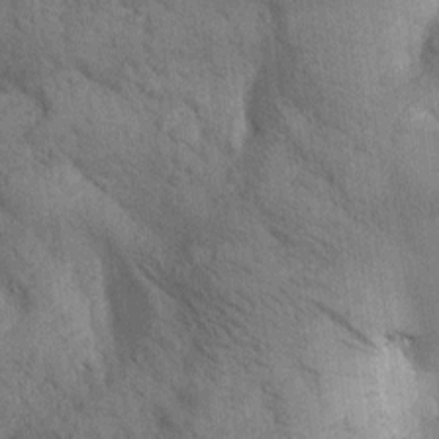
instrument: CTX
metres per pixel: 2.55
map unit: Htu
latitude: 0.0255
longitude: 174.5195
